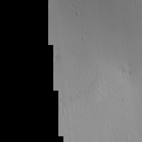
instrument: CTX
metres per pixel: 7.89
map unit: Aa
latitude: 12.8947
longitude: -142.2145
